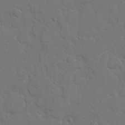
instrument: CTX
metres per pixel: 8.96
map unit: eHh
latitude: 7.7261
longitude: -67.6693
